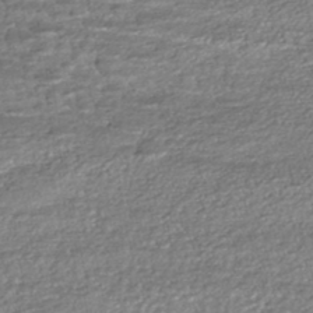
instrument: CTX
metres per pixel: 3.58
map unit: HNhu
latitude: -45.8800
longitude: 105.5588
